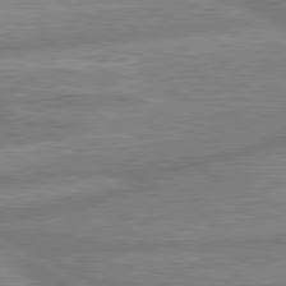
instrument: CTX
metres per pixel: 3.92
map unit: lApd
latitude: 80.3089
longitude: -166.9891
